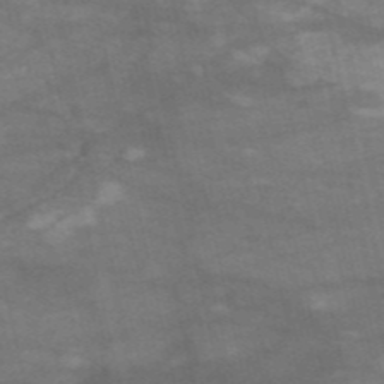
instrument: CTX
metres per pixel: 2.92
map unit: HNb
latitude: -54.6141
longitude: -44.6868
